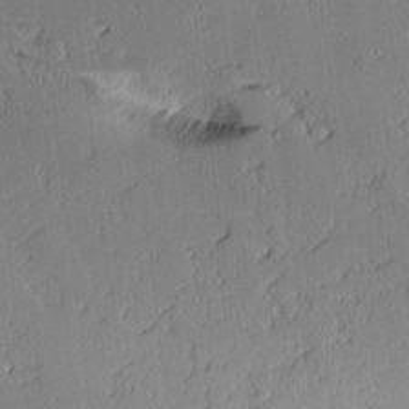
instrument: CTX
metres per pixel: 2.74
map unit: Aa
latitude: 11.5749
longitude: -127.8772
